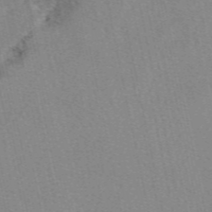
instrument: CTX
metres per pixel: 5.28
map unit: eAb
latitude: 49.4993
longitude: 106.0094
